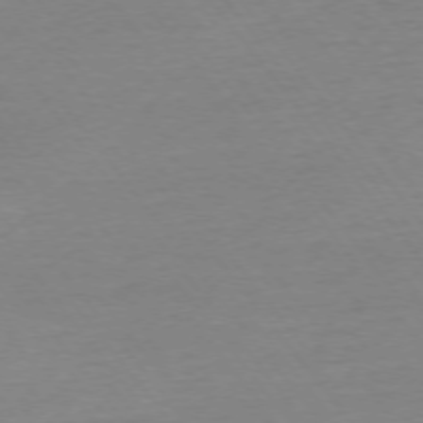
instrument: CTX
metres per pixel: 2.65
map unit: Ap
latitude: -75.2565
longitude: -80.1767
